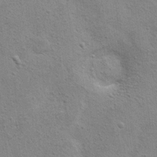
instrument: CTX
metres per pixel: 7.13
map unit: Hto
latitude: 11.3671
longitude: -37.0458
